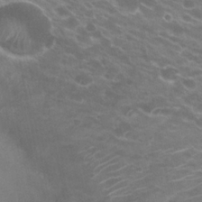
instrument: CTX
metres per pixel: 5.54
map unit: Hto
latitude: 23.4615
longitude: -37.4427
